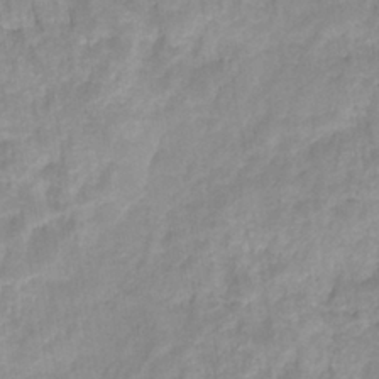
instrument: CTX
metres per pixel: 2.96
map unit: HNhu
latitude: -27.4454
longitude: 73.6344
